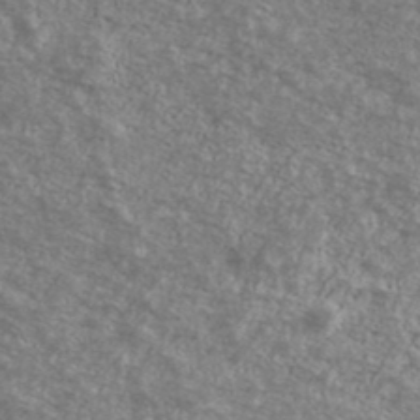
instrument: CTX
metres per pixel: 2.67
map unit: Ave
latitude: 39.8961
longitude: -110.1200
